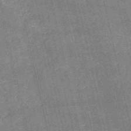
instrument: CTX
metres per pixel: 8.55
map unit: HNb
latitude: -51.6911
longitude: -41.1970
